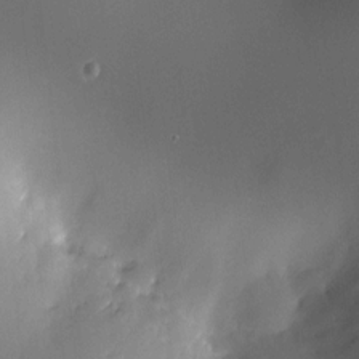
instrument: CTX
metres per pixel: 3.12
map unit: HNhu
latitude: 8.4034
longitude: 8.9542
